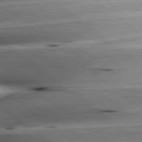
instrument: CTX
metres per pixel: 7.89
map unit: lApd
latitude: 80.3656
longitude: -143.9906
